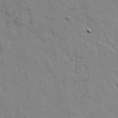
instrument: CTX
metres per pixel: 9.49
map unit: Htu
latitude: 1.3103
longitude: -178.4223
